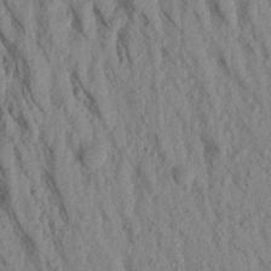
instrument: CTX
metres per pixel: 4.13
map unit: Aa
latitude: 18.3656
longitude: -147.1404
